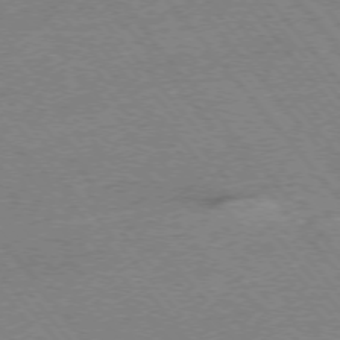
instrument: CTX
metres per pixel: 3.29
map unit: Ap
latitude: -76.2173
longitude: -95.0081
